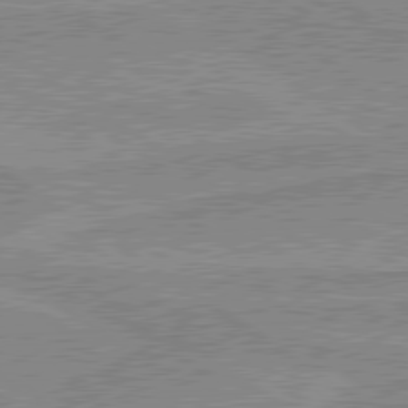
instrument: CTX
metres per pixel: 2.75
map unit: lApd
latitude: 80.0822
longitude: -174.2145
